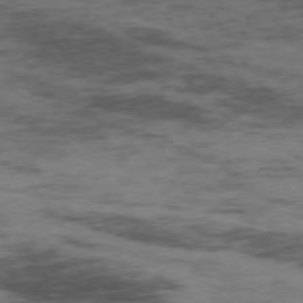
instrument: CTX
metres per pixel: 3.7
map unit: Hpe
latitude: 74.3089
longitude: -142.4601
